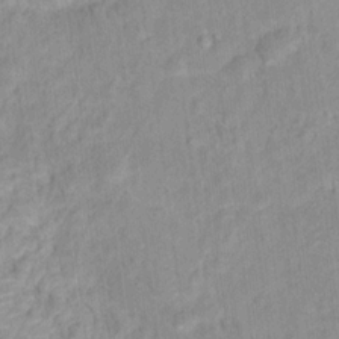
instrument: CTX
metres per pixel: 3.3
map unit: Hto
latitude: 16.1011
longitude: -39.9717
